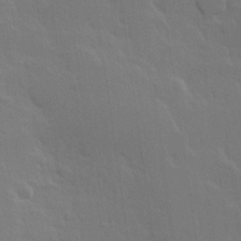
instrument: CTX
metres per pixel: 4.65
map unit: Hve
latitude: 23.0458
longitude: 147.0675
